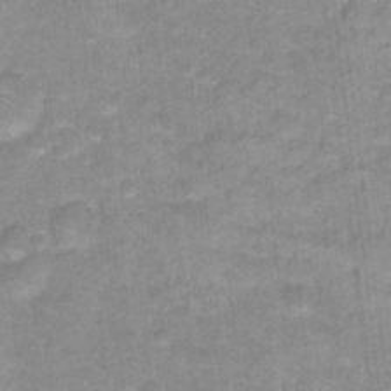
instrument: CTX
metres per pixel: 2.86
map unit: Hto
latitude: 17.2537
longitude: -35.2159
